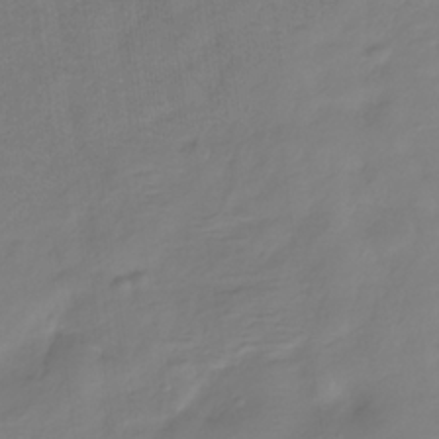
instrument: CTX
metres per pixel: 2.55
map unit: Hve
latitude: -32.7841
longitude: 92.9542
